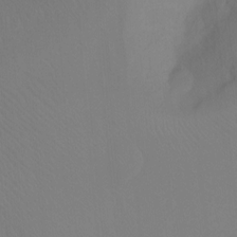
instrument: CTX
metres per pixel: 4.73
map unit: Ht
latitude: -9.8233
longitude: -38.1011
